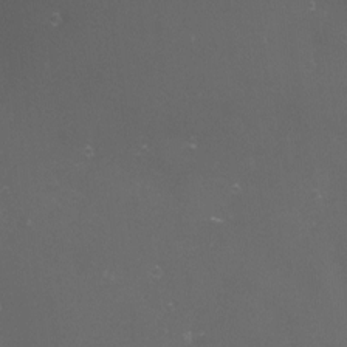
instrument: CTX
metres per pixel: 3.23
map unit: eHh
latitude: -4.6896
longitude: 19.2187
